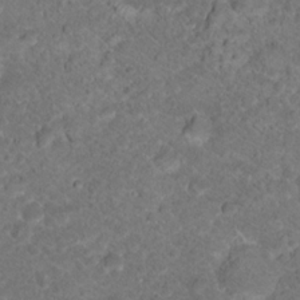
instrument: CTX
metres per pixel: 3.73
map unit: Hto
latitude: 17.6127
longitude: -37.4049
